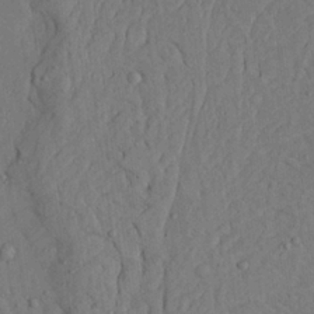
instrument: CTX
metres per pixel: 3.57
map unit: Ave
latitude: 23.9150
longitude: -133.4049
